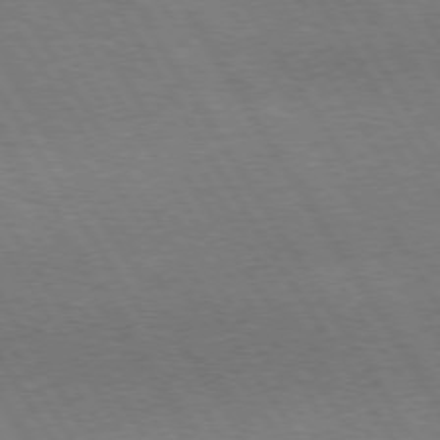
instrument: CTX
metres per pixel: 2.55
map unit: Hpe
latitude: 74.3467
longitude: -142.2334
